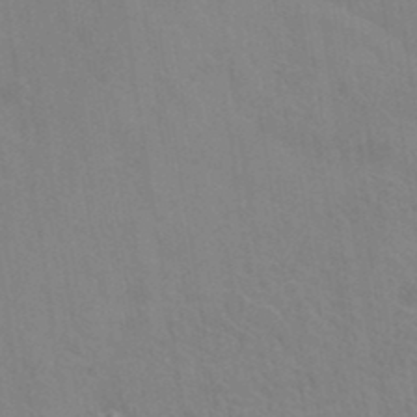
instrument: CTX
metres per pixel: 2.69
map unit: Hto
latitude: 36.9892
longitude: -46.3468
